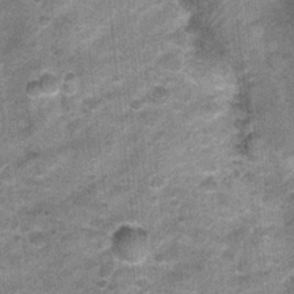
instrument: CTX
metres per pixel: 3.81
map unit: Nhu
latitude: 0.8569
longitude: -17.2914
